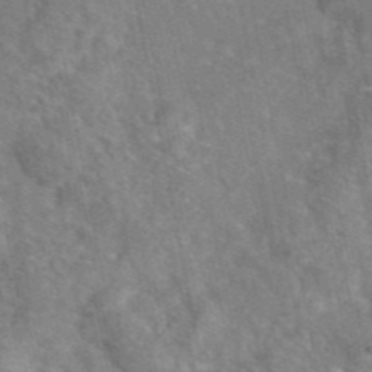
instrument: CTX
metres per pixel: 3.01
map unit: eAb
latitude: 45.4993
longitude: 108.9731
